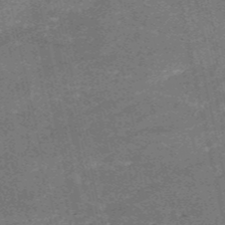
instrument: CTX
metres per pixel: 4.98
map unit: HNb
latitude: -54.8975
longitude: -40.3467
